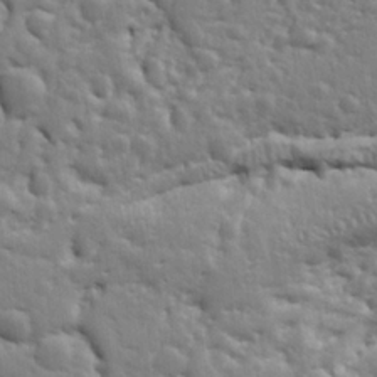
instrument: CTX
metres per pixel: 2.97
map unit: Ht
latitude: 9.6505
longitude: -76.6868
